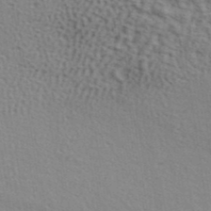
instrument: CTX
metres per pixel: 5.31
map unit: ANa
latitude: 39.4426
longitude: 28.8219
